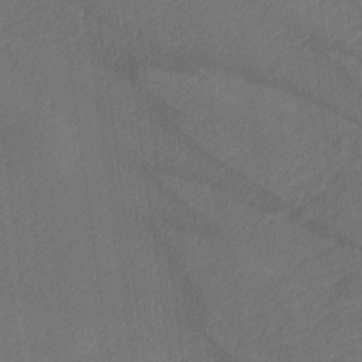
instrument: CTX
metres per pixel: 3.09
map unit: lHvf
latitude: 25.8394
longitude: 141.4265
